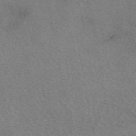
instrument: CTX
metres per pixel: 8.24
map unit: eAb
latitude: 51.0269
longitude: 115.6911
